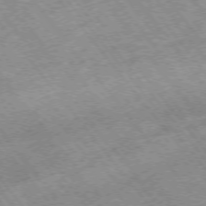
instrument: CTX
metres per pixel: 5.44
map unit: Hpe
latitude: -75.4077
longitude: -18.4601
